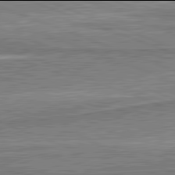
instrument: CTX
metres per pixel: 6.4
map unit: lApd
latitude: 81.9906
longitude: 167.7289
